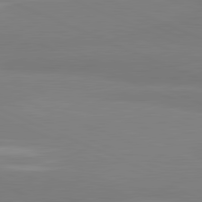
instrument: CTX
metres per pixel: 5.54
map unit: lApd
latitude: 81.6505
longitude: 177.4265
